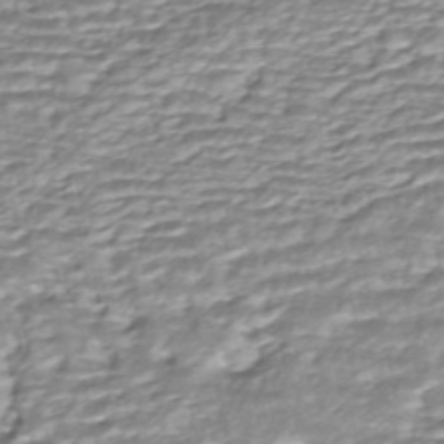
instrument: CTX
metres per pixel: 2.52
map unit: ANa
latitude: -44.3873
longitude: 104.7652
